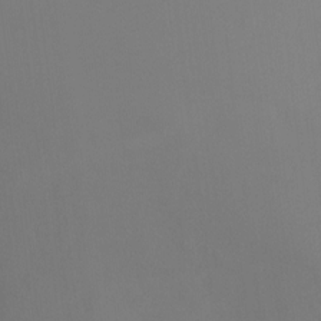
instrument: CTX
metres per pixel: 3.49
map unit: Ht
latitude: 0.1389
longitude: -36.0822
